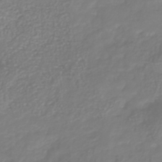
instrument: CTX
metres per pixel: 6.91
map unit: Nhu
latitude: -41.6533
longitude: -84.3845
